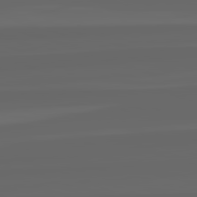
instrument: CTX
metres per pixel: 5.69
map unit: lApd
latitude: 82.4223
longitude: -169.5938
